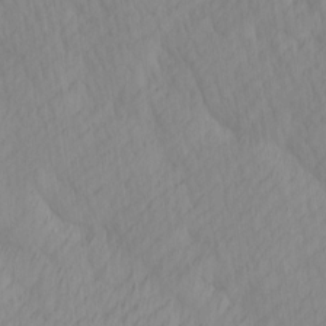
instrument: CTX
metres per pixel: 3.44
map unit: Ave
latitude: 12.9514
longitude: -106.7246
